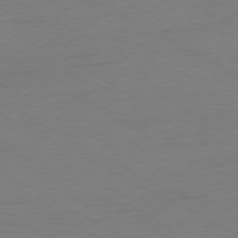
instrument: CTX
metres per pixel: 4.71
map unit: Ap
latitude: -77.4454
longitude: -74.9514
